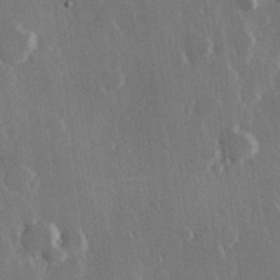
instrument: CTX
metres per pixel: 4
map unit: Hve
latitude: 23.1214
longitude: 147.5399
